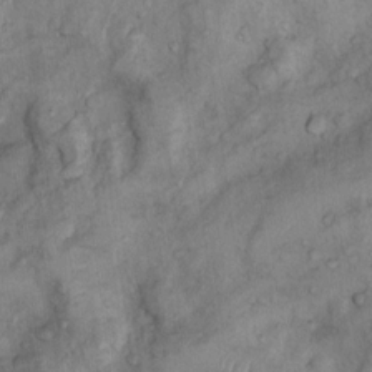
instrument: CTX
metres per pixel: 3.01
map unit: Nhu
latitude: 9.7828
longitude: -25.1403
